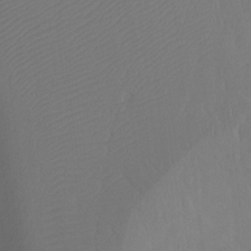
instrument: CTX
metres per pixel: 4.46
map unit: Ht
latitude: -6.4062
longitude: -34.5356
